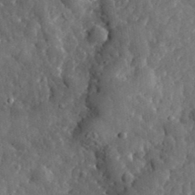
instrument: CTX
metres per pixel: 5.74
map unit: eHh
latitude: 34.6112
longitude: -80.5168
